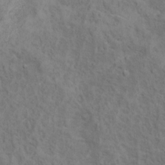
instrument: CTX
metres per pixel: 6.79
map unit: Ht
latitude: 13.4616
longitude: -39.9528
